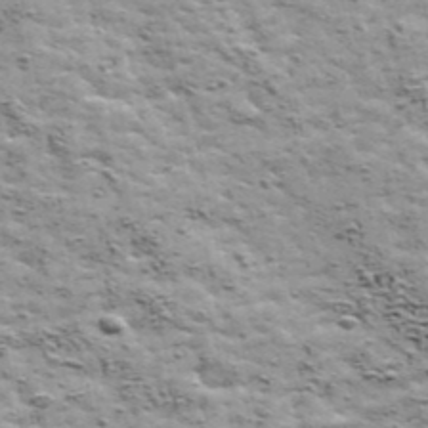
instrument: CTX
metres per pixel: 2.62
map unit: Ave
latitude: 42.8947
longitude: -111.7828
